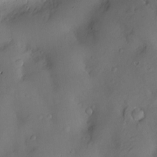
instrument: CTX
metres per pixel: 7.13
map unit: Hve
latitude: -10.2551
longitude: 174.9730
